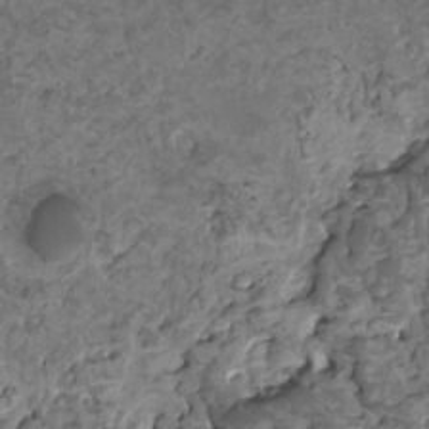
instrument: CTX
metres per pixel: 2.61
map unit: HNhu
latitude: 0.1766
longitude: 3.2187
